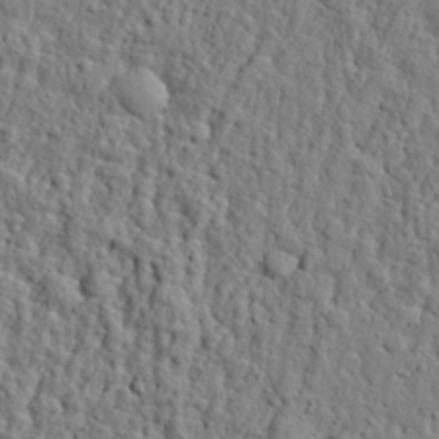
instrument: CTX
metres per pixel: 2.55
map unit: eHh
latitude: 26.4034
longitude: -78.0822
